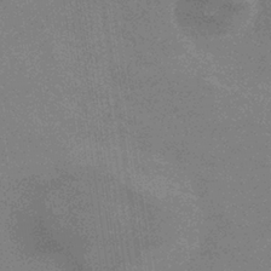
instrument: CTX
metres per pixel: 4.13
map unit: eHb
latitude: -36.7274
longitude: 76.2362
